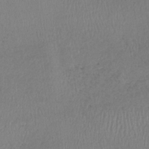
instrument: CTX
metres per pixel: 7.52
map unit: lHb
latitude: -36.8597
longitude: 71.5021
